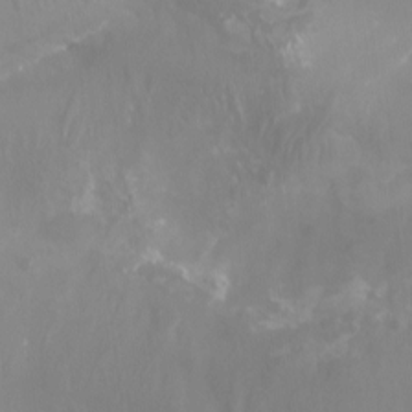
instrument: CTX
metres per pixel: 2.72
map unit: Aa
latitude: -8.4062
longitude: -78.5357
